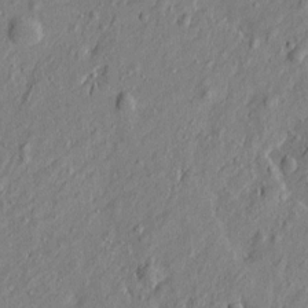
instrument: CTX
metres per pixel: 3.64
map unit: Htu
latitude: -7.4643
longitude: 177.8045
